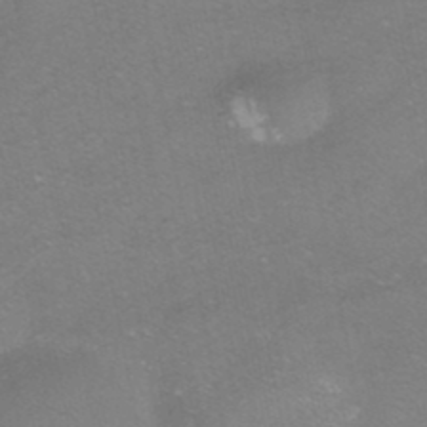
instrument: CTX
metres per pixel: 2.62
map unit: HNhu
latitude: -40.2550
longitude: 103.3510
